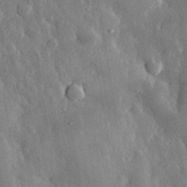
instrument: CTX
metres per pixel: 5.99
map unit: eHh
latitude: 31.2537
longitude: -79.9717
